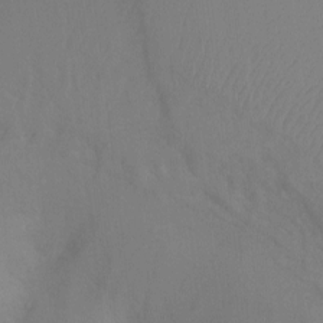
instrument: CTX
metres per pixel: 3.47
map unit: Ht
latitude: -3.2186
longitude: -27.6127
